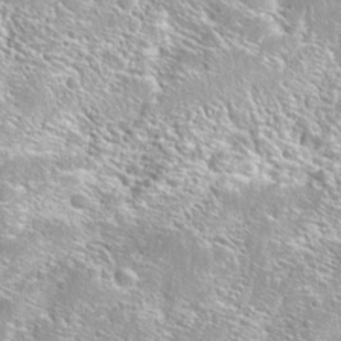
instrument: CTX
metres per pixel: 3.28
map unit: Hto
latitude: 25.2159
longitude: -44.2711
